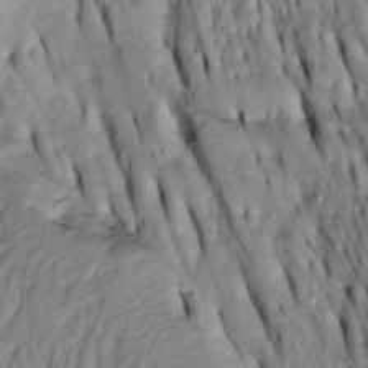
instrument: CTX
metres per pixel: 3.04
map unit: Htu
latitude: -3.2187
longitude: 149.9367
